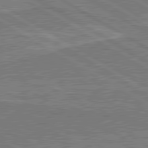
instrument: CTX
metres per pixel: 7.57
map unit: lApd
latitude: 80.5168
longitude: 145.1620
